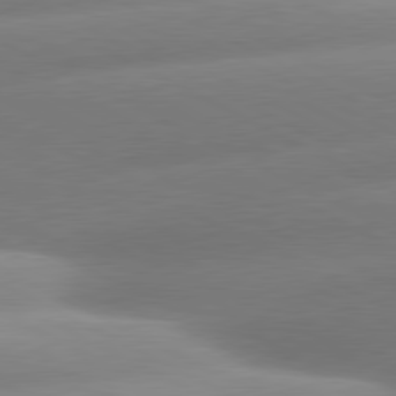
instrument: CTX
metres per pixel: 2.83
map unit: lApd
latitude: 80.6301
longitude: -159.2348
